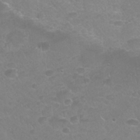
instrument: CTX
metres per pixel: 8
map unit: Nhu
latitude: 25.3670
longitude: -52.9136
